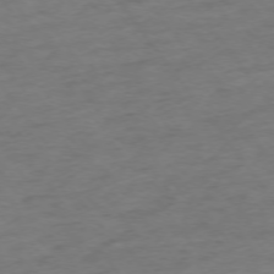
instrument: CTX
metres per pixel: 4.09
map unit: Ap
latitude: -75.0676
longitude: -73.2726
